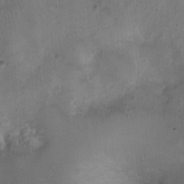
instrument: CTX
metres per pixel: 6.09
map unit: Nhu
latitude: 1.6505
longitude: -15.4238
